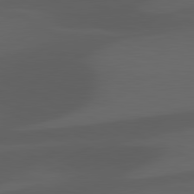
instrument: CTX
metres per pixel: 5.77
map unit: lApd
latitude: 81.3859
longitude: 123.0109
